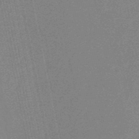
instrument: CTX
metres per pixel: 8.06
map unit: eHb
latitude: -51.0675
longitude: 77.9556
